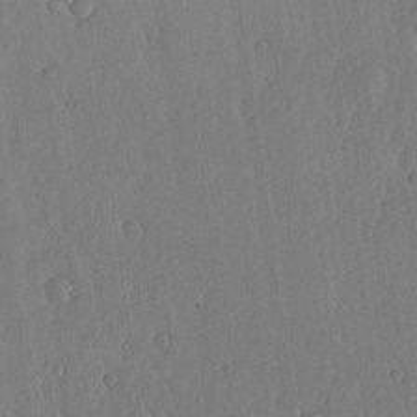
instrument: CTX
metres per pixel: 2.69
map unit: lHvf
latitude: 18.8947
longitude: -115.5560
